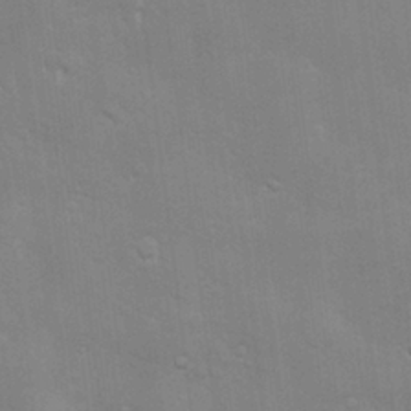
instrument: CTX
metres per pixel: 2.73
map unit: Hve
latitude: -10.7841
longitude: 174.1227
